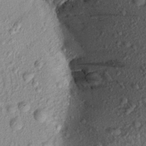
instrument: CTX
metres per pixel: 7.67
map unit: Aa
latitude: 18.1766
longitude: -146.7058
